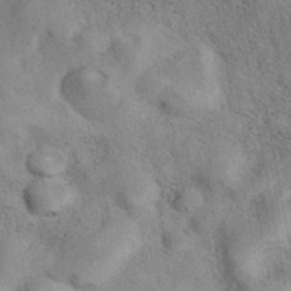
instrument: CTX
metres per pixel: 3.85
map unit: eAb
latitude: 40.0255
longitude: 110.6518
